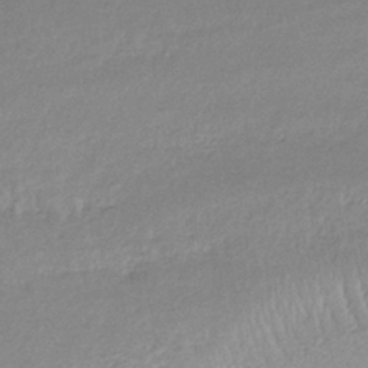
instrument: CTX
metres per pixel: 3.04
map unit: lHb
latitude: -40.0472
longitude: 70.3873
